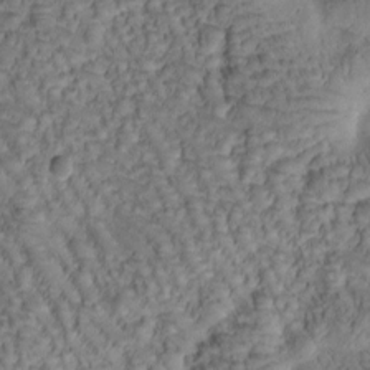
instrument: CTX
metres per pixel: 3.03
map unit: Htu
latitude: -1.0676
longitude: 170.9164
